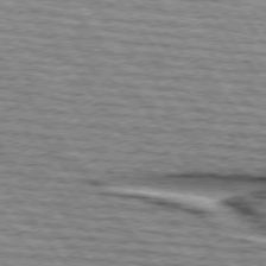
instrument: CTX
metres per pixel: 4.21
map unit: lApd
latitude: 75.3104
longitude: -73.1970
